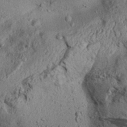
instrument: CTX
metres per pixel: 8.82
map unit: Aa
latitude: 31.2726
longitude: -136.6302
